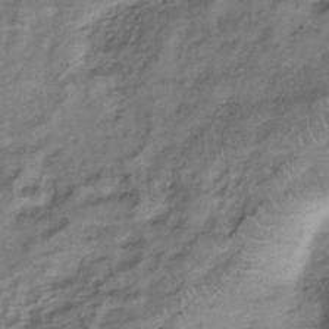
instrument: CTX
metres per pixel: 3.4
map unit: lHb
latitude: -35.8611
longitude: 65.1431
